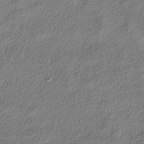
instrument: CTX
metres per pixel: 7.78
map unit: HNhu
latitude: -40.0094
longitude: 101.7666
